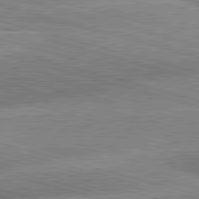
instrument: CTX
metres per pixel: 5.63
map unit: lApd
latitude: 81.4804
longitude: -162.8380
